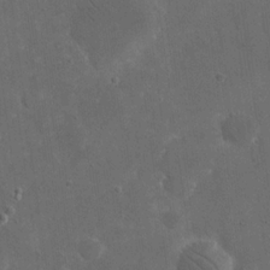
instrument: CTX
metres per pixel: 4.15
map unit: eHh
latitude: 19.7260
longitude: -65.7261
